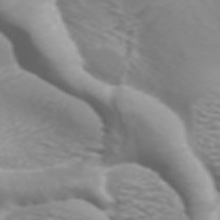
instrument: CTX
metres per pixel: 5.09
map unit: ANa
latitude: 44.5923
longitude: 28.1039
